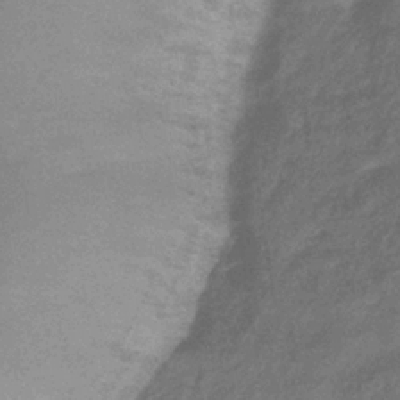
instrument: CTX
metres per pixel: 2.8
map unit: eHb
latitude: -33.5588
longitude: 76.5385
